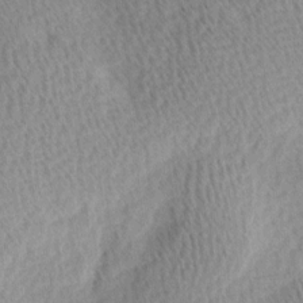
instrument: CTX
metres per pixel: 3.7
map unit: Ave
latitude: 10.7057
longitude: -107.2348
